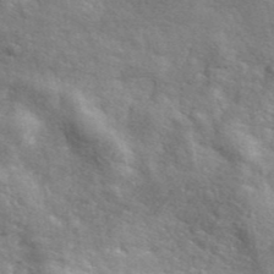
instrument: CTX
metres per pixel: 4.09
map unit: ANa
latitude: 42.8947
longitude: -87.6883
